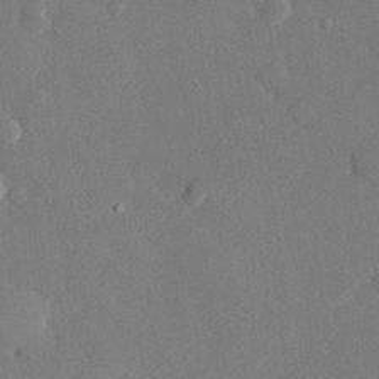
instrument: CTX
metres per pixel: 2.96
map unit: eHh
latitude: 28.5734
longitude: -80.6679
